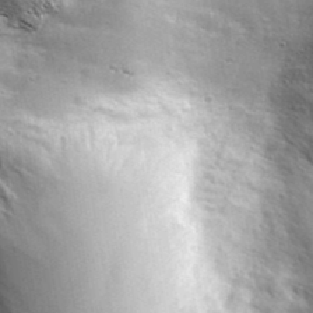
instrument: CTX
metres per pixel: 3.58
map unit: ANa
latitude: 39.8772
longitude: -90.6868
